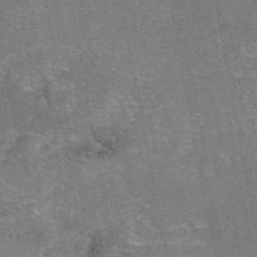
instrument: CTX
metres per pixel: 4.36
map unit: eAb
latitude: 47.2348
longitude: 103.8800
